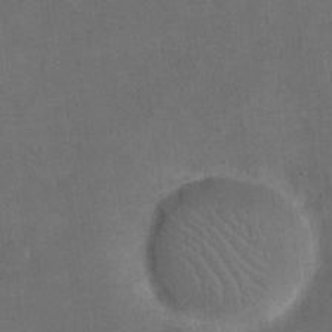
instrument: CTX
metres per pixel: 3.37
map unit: eHh
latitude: 19.1025
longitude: -64.5546
